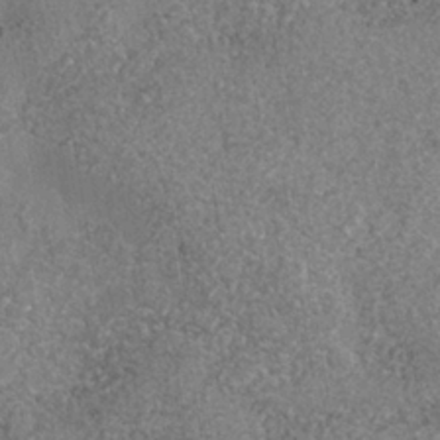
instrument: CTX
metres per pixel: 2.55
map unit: Nhe
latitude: -35.8800
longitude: -130.1956
